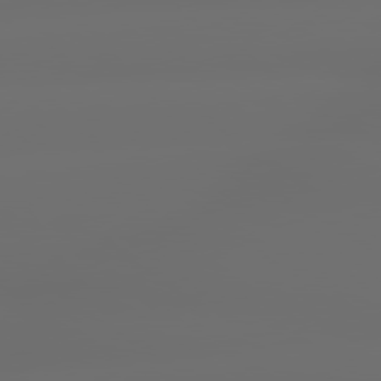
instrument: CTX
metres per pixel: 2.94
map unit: lApd
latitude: 79.4616
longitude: -138.6301
